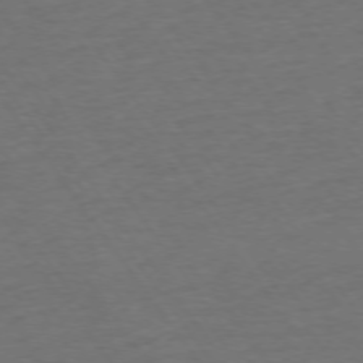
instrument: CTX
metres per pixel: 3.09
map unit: Ap
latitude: -75.2943
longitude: -89.9717
